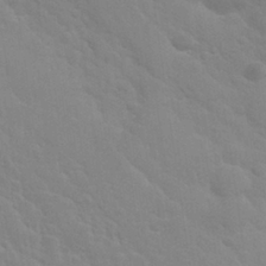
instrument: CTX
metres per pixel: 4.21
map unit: Nhu
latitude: 28.3845
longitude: -54.6112
